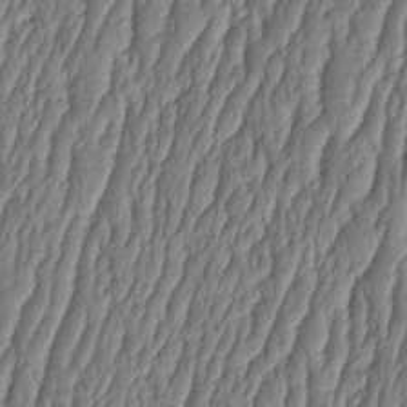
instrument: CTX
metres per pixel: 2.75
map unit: HNhu
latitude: -2.7274
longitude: 13.6533
